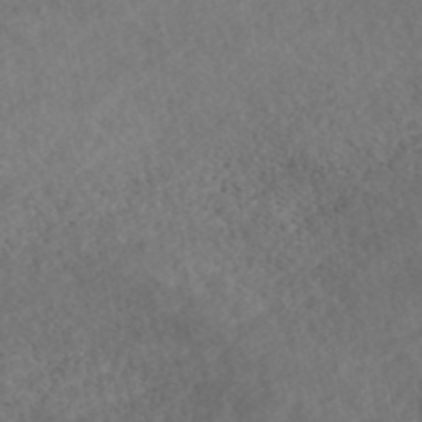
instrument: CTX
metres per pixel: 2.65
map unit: ANa
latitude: 43.2159
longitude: 27.5399
